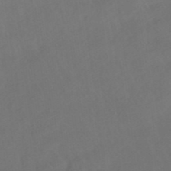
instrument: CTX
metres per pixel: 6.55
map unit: HNhu
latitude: -41.6344
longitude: 92.8786
